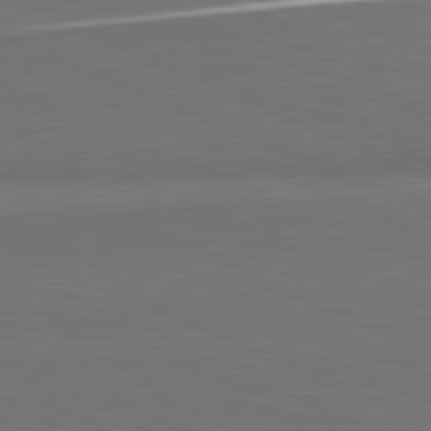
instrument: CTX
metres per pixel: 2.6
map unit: lApd
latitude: 81.8394
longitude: 156.1984
